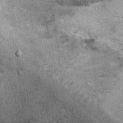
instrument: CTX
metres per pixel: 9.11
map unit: Ht
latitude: 10.1200
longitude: -38.1956
